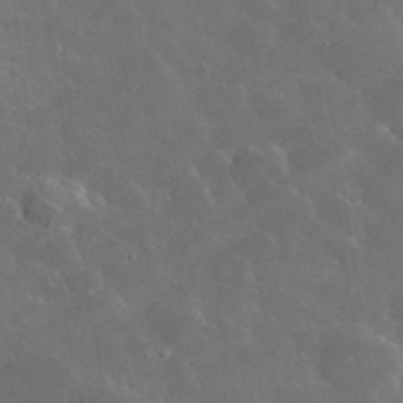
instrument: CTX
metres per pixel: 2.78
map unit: lHvf
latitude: 36.7624
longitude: -90.7057
